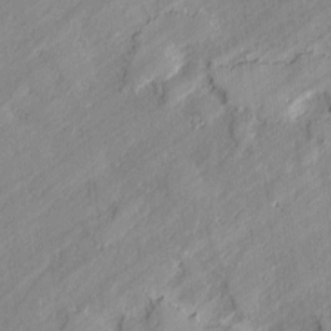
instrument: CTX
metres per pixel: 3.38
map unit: lAvf
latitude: -1.6533
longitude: -107.3860
